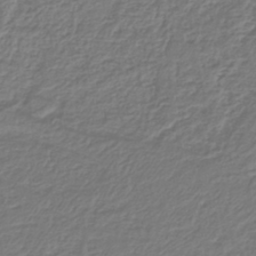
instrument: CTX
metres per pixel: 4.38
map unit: lHb
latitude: -42.6896
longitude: 61.3132
